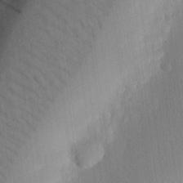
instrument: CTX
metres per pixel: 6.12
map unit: eHh
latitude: 25.0458
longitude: -80.1767
